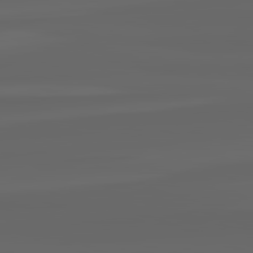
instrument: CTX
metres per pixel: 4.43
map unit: lApd
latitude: 82.4412
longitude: -170.3656
